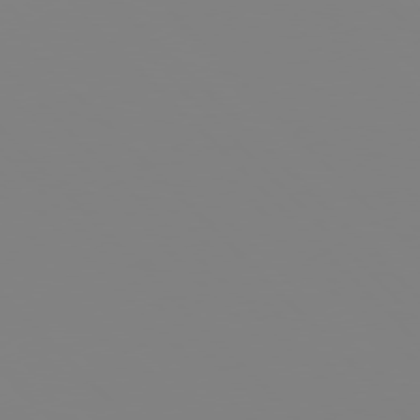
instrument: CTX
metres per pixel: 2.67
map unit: Hpe
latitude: 77.3481
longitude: -161.5560
